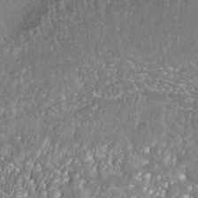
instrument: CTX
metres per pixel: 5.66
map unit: Nhe
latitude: -39.3888
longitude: -117.3482
